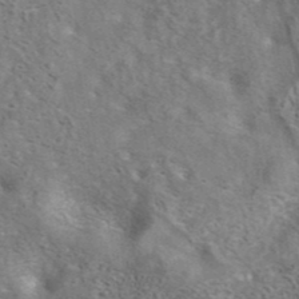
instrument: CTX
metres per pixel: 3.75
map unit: eAb
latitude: 41.3103
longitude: 107.5210
